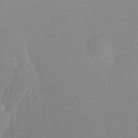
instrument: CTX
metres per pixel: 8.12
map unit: Ht
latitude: -3.3698
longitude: -26.1200
